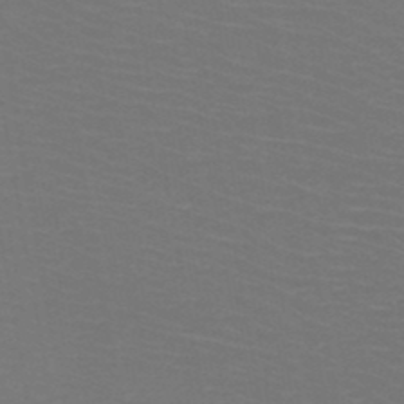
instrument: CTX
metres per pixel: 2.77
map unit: HNb
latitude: -48.9542
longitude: -46.4223
